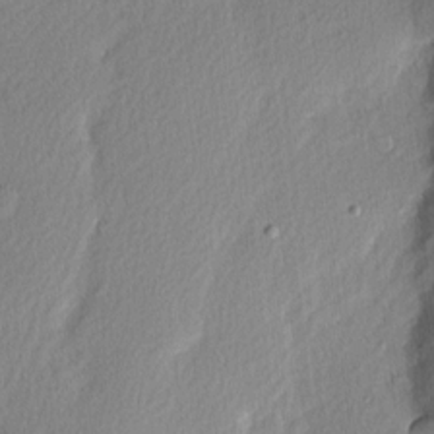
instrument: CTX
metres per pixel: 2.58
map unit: Nhu
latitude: 2.5734
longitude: -76.6679
